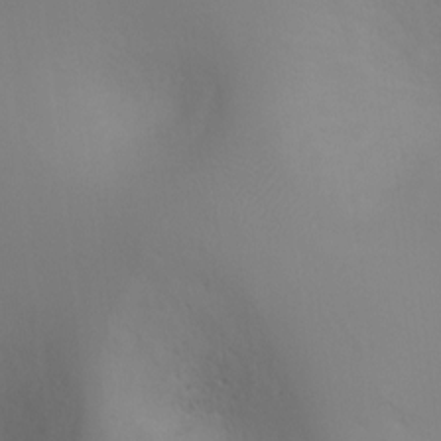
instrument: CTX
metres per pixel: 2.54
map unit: Ht
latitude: 1.5182
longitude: -21.1781
